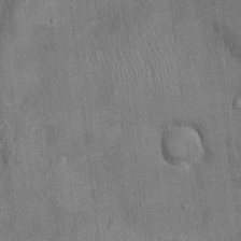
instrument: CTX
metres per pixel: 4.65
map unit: Ht
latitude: -3.0864
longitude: -14.0444
